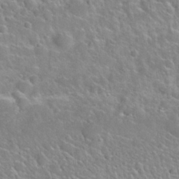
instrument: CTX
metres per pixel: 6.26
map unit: Nhu
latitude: 28.1578
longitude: -52.9325
